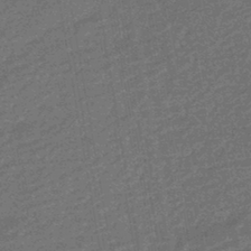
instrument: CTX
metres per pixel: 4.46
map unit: HNhu
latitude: -43.8422
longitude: 99.1809
